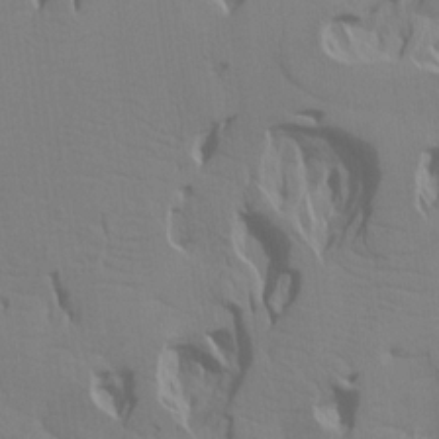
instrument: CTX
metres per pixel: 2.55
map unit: Aa
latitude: 17.7072
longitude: -143.5560
